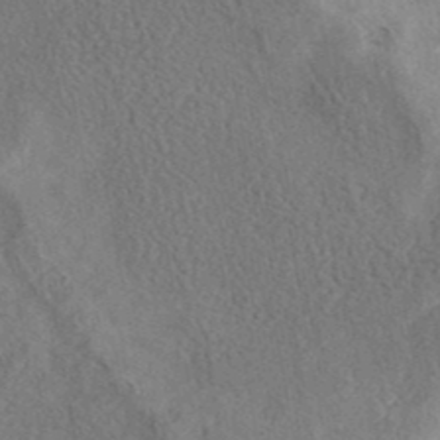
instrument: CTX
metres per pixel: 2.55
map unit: eAb
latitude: 41.1403
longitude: 103.0109
